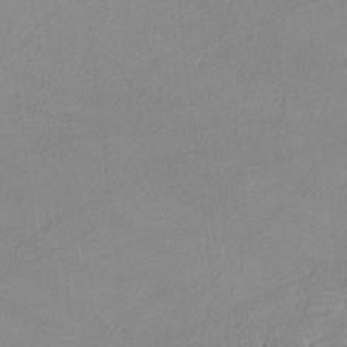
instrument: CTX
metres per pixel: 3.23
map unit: lHvf
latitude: -12.3873
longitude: -102.5168
